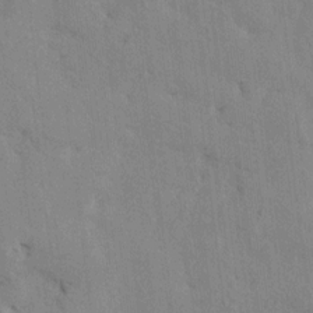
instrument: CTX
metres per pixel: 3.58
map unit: HNhu
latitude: 8.4601
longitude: -3.3859
